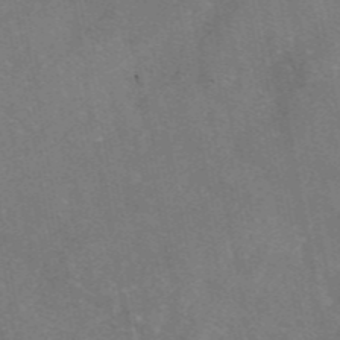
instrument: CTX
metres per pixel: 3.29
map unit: eAb
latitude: 46.6302
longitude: 113.6533
